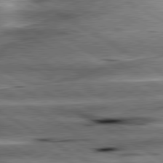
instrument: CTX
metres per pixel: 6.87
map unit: lApd
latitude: 80.5168
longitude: -142.6491
